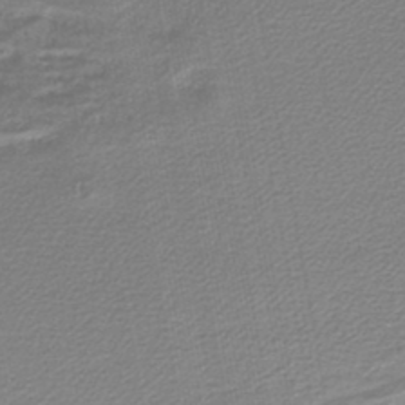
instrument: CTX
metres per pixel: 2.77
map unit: lHb
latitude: -44.6519
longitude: 62.0661
